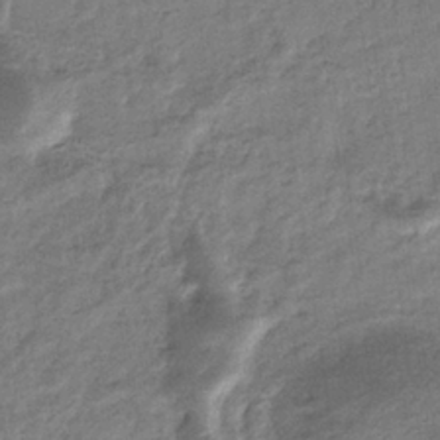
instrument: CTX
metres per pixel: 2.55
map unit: eHb
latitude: -36.3306
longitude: 77.1620
